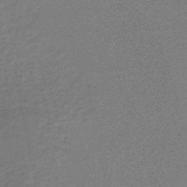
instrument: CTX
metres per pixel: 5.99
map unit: HNb
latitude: -34.3873
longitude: 52.5951
